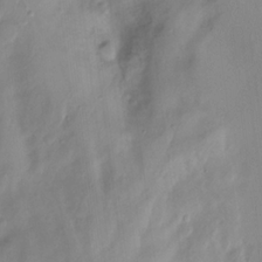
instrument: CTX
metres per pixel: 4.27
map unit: Nhu
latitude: -13.6344
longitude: -60.4412
